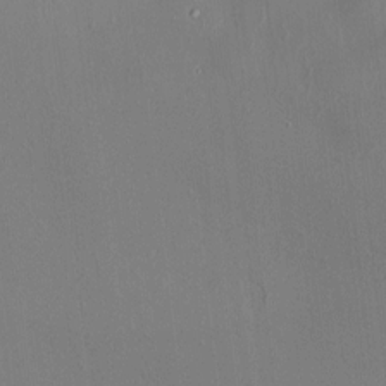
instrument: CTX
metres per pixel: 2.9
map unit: HNhu
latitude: 4.7624
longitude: 6.5951
